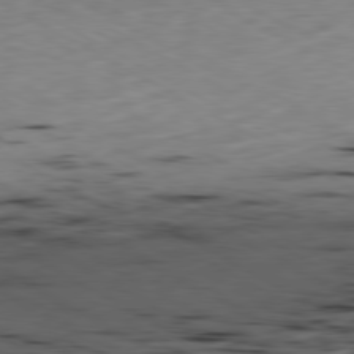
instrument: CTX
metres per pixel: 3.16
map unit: Ap
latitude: -80.6330
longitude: -93.2915
